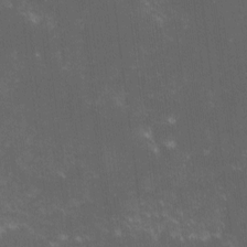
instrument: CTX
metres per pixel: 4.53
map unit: lHvf
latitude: -14.6141
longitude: -103.0647
